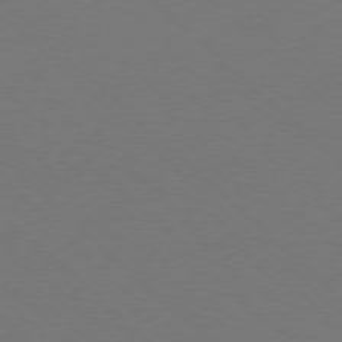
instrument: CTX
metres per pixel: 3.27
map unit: Ap
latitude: -78.3684
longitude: -91.4804
